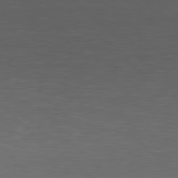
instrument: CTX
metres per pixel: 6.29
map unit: Hpe
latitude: 78.1956
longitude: -160.8947
